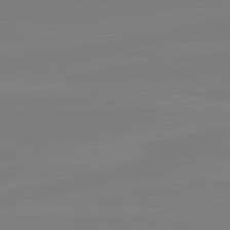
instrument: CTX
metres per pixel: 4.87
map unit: lApd
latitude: 81.5938
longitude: -177.4993
